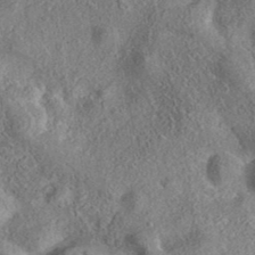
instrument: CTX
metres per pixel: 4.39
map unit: eAb
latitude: 37.2348
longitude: 112.1228
